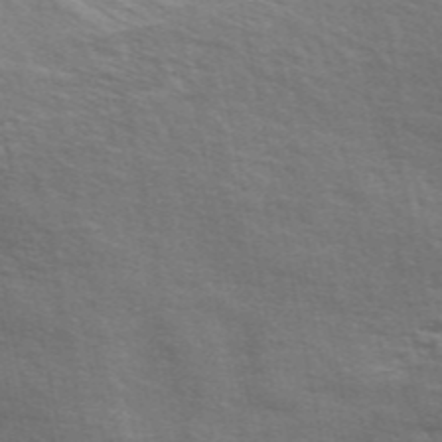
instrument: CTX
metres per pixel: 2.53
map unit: ANa
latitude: 48.1200
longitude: -76.9136
